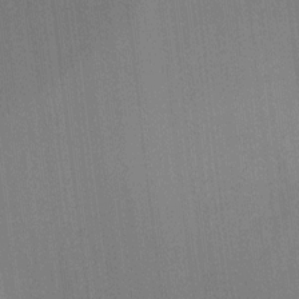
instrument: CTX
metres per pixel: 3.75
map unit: Ht
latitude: -6.1983
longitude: -27.5938
